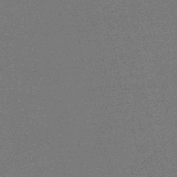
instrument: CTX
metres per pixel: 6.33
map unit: HNb
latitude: -46.0472
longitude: -39.8394
